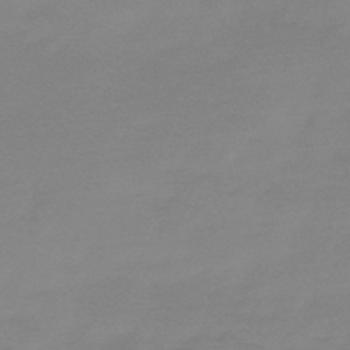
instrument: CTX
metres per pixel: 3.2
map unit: HNb
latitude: -49.6344
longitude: -38.3845
